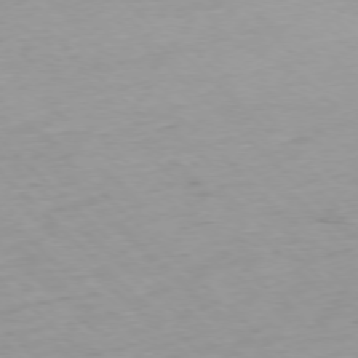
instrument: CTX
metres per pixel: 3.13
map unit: Ap
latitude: -77.1998
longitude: -90.5357
